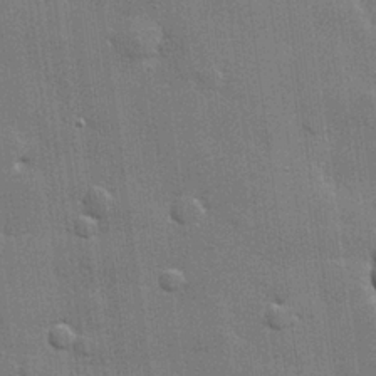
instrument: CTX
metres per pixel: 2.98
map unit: lHvf
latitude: 23.5938
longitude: 142.1983
